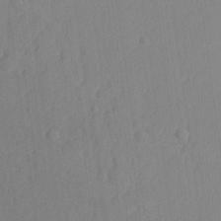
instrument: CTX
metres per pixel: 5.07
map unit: lHvf
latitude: 23.8772
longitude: 141.8233
